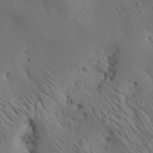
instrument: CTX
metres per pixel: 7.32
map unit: Aa
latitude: 23.4615
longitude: -138.4223
